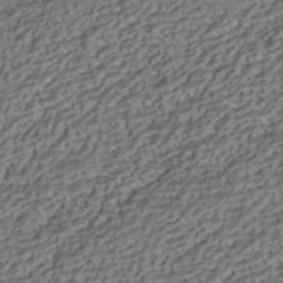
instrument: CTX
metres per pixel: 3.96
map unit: HNhu
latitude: -41.8044
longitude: 107.6722
